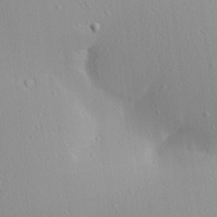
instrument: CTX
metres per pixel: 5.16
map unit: Aa
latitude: 12.4601
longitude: -143.1781
